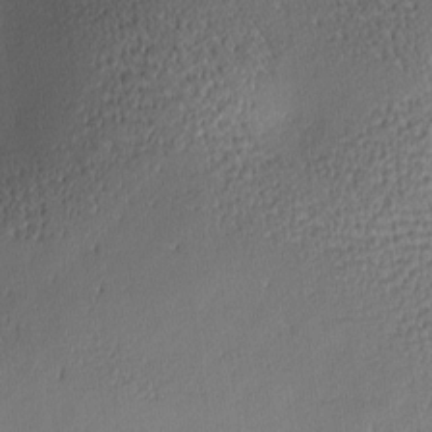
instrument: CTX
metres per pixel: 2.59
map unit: lAa
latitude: -10.5385
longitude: -125.1592
